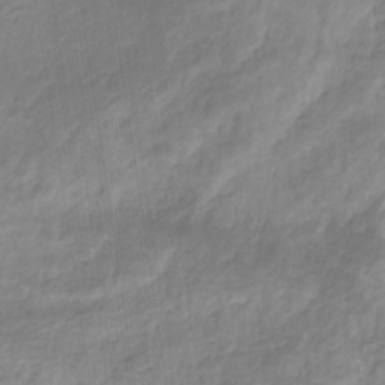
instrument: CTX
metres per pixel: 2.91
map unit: HNhu
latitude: -29.3699
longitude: 67.0108
